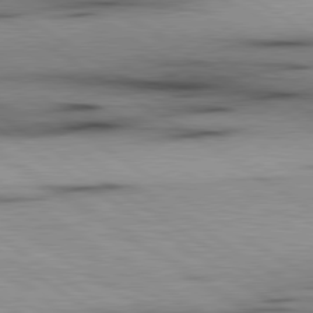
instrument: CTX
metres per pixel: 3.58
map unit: lApd
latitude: 80.0444
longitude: 159.2942
